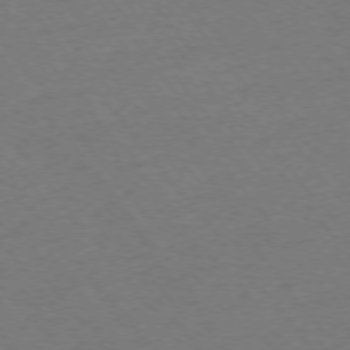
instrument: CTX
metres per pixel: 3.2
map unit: Ap
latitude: -75.6722
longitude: -95.1781
